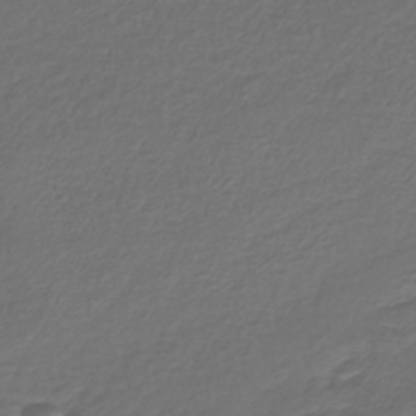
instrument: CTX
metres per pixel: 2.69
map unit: lHb
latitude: -43.3320
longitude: 61.7478
